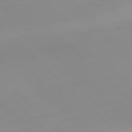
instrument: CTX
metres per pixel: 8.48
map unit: Ap
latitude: -77.4643
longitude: -82.1955
